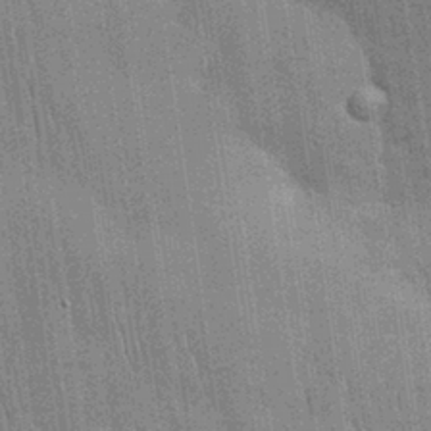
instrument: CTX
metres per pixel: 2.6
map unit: Nhu
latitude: 28.1767
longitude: -68.0633
